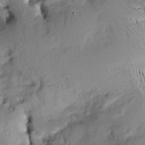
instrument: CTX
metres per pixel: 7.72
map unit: Aa
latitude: 8.7057
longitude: -142.5168
